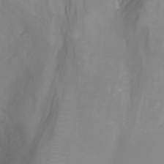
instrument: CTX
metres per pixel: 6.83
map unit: Nhu
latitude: -5.1053
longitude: -80.2522
